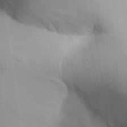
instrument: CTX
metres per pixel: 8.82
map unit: Aa
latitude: 31.6505
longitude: -142.6680
